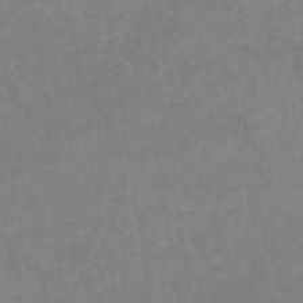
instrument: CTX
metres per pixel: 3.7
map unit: lHb
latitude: -44.5196
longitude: 67.0297
